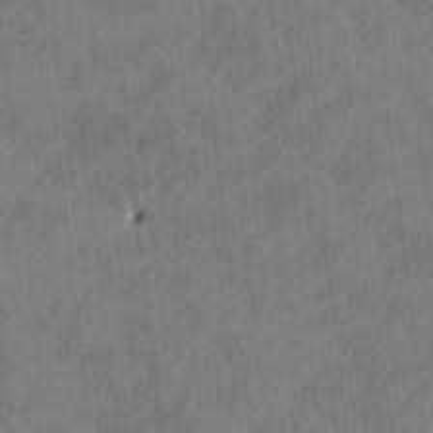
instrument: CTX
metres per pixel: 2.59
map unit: HNhu
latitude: 0.6112
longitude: -6.1767
